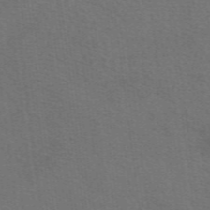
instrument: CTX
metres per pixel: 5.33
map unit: eAb
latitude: 50.7624
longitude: 113.2565
